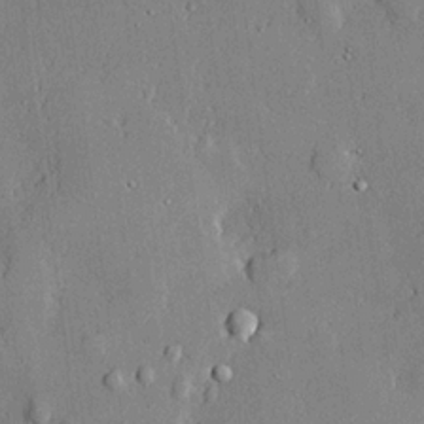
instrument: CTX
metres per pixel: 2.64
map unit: lHvf
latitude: 21.3671
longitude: 143.8989
